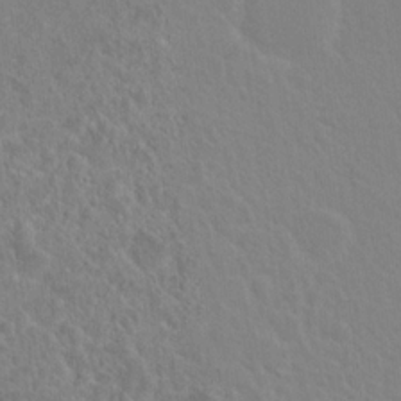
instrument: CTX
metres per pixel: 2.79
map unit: Hto
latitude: 19.1592
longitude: -40.0444
